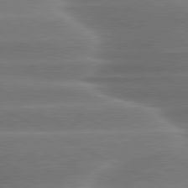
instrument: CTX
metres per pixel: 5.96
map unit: lApd
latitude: 80.2711
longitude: -136.6113
